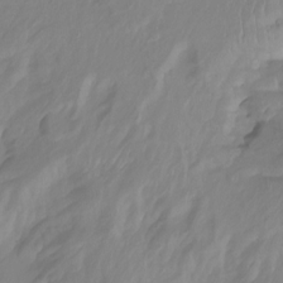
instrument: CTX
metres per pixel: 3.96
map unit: Nhu
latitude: -12.8030
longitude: -63.8584
